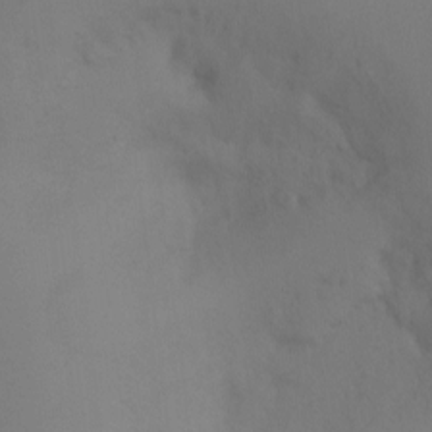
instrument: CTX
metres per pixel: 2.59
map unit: Ht
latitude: -6.8975
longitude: -32.5735
